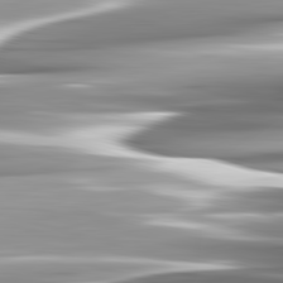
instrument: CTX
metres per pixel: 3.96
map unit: lApd
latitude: 82.5923
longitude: -140.1577
